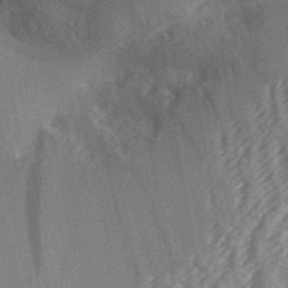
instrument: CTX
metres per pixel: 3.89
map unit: Aa
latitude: 32.4223
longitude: -138.8002
